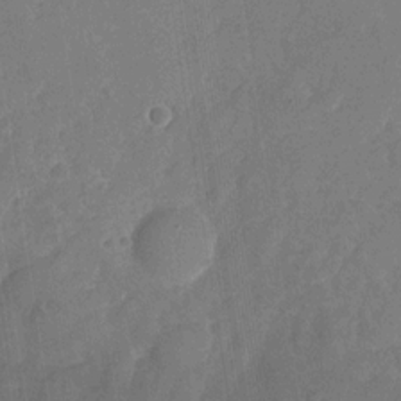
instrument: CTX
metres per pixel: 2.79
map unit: Nhu
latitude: -27.7666
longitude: -64.4034
